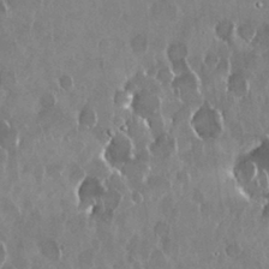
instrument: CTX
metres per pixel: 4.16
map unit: Nhu
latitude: 29.1781
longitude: -62.6869
